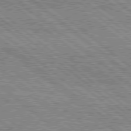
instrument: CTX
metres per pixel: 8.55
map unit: Hpe
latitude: 78.3468
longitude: -120.8758
